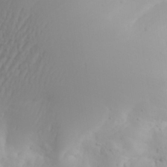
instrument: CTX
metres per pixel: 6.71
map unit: Aa
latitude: 30.4979
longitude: -132.7435
